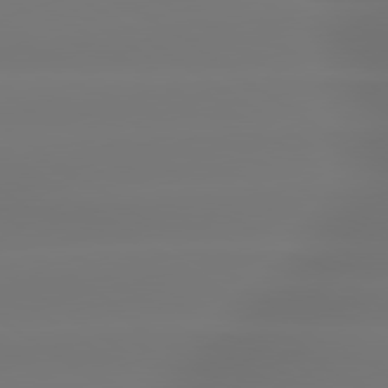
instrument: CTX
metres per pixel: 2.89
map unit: lApd
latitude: 79.4805
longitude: -136.9703
